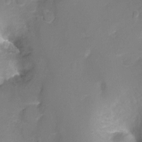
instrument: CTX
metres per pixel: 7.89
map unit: Nhu
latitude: -10.6141
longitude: -36.0633
